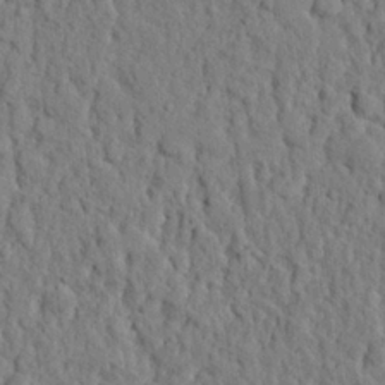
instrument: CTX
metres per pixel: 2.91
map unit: eHh
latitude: 26.3656
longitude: -77.8772
